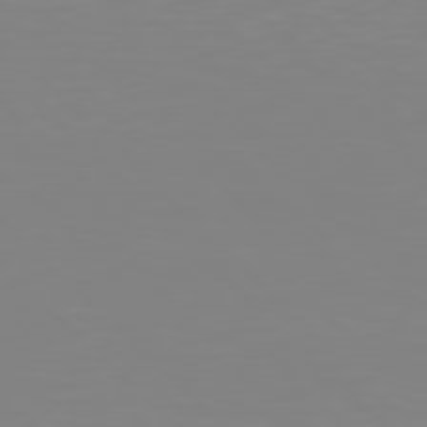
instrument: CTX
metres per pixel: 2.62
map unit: Hpe
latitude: 77.8394
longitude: -172.7246
